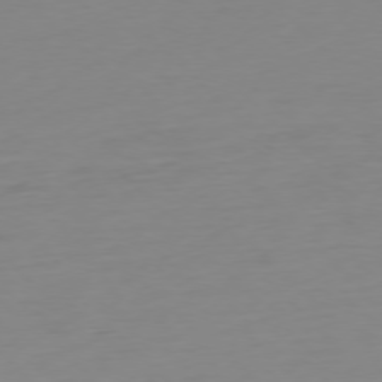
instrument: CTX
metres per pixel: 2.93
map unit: Ap
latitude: -77.3321
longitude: -78.4790
